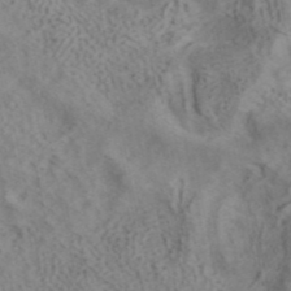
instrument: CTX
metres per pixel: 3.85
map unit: ANa
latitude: 41.3860
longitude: 15.3888
